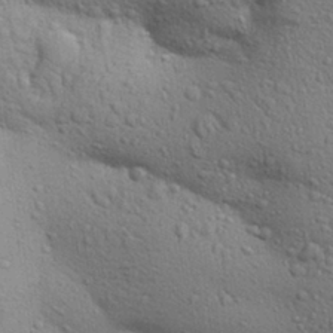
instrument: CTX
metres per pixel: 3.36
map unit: Aa
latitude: 29.9150
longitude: -147.5372
